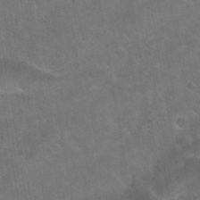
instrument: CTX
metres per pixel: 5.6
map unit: Nhu
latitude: 31.1215
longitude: -53.7261
